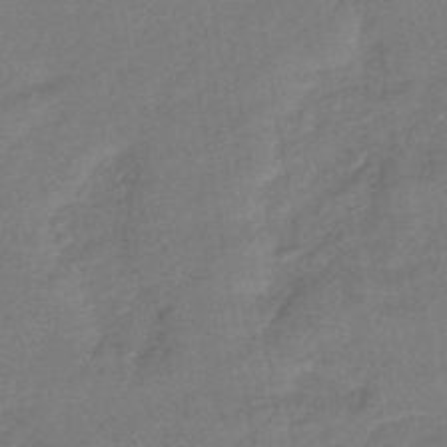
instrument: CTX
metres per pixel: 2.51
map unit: eHb
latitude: -43.0675
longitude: 83.1998
